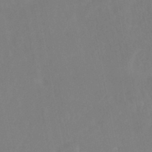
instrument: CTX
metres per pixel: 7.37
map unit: HNhu
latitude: -46.1605
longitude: 97.5966
